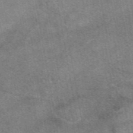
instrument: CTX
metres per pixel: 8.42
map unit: eAb
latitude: 48.6302
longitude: 122.3495
